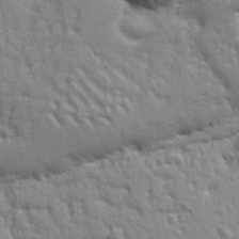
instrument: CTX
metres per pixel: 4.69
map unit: Ht
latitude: 10.2901
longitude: -77.3670
